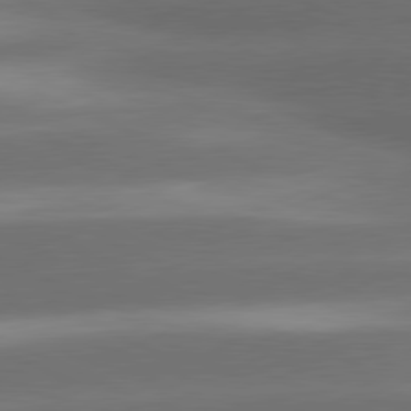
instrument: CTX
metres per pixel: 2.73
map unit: lApd
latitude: 81.0647
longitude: -143.8583
